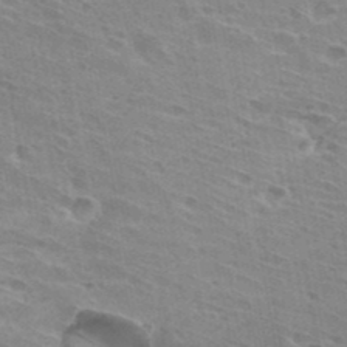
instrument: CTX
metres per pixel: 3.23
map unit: Hto
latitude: 32.0633
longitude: -41.1781
